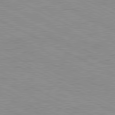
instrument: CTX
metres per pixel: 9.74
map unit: Ap
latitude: -82.0472
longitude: -72.2712
